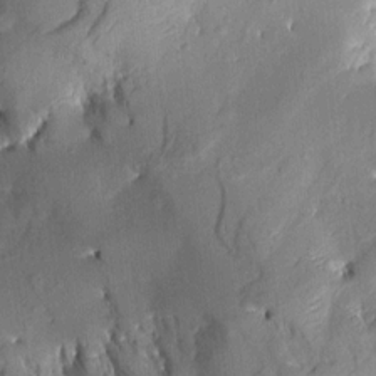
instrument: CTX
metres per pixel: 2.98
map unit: Aa
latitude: 8.8380
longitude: -142.8380
